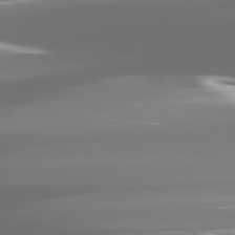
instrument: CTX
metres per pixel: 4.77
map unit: lApd
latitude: 81.7639
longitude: -136.6113
